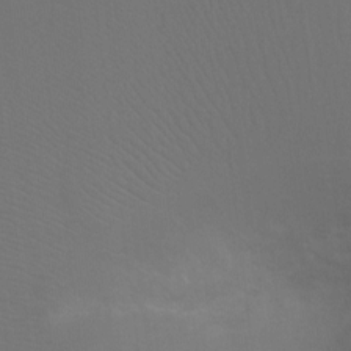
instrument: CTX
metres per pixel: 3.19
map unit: Ht
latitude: -7.6344
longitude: -32.8002
